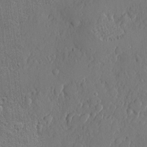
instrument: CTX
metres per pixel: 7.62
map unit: eHh
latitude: 5.0647
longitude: -75.2726
